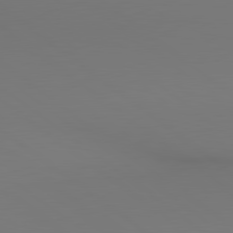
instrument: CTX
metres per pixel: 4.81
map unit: lApd
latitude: 80.5546
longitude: 153.7855
